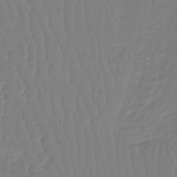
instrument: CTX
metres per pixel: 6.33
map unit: lHb
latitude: -41.9556
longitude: 67.6533
